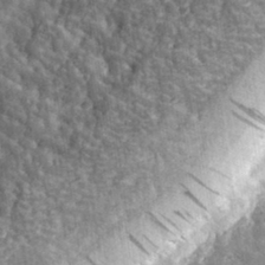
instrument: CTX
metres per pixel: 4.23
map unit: eHh
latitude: 33.5371
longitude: -79.4994
